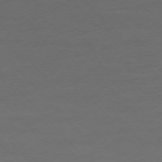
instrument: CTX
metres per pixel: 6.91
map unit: Ap
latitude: -76.8786
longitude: -83.3670
